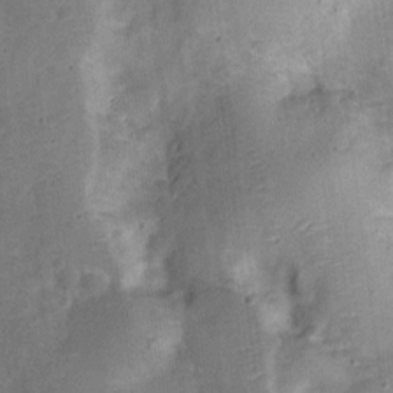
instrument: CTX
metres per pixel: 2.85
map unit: Nve
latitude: -25.7477
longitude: 105.8989
